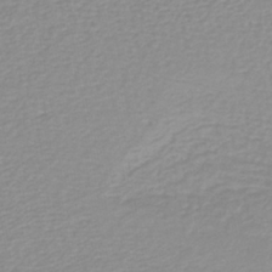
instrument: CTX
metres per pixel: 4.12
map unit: lHb
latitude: -40.0094
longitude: 64.7652
